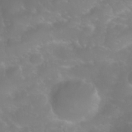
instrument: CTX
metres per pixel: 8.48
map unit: Nhu
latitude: 24.4223
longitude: -62.8947
